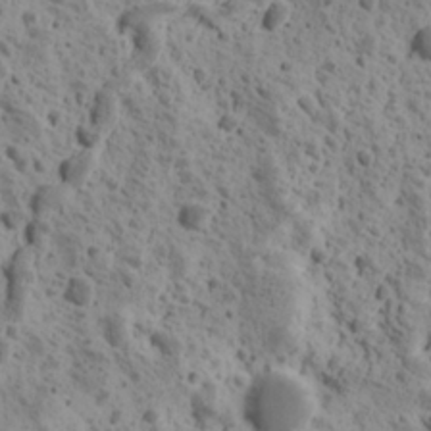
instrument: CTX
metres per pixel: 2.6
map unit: Ave
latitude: 10.9703
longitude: -105.5560
